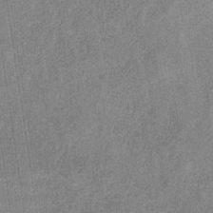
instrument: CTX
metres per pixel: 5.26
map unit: HNb
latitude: -32.7086
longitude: 58.0094
